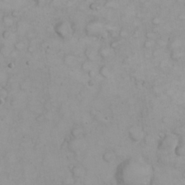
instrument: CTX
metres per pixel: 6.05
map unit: eHh
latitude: 22.8758
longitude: -59.6505
